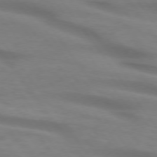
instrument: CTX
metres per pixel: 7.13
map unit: lApd
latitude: 74.6302
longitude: -59.7072
